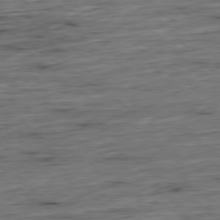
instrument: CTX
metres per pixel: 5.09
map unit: Hpe
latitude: -79.3509
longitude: 12.5952
